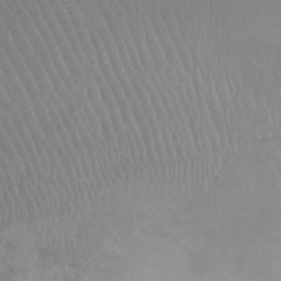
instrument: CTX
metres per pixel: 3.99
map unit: Ht
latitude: -9.1242
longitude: -39.1592
